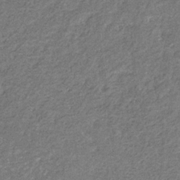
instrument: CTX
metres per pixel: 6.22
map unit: eHb
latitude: -31.0108
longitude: 69.7666
